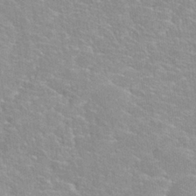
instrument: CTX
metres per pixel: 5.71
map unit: Hto
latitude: 25.2725
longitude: -39.1214
